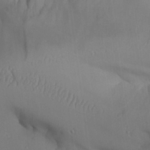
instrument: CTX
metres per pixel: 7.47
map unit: Aa
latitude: 25.8016
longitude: -128.2900
